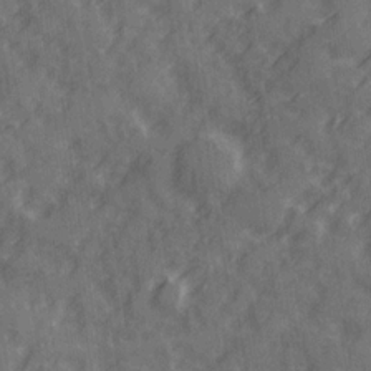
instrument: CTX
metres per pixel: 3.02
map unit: Ave
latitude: 20.4223
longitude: -131.5372
